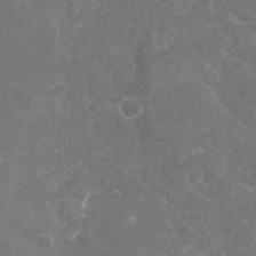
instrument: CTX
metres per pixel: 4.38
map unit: Nhu
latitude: -19.7478
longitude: -57.3481
